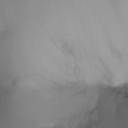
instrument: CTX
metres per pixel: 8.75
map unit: Ht
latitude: -16.2929
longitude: -41.7827
